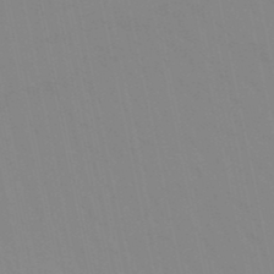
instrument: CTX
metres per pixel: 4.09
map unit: lHb
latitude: -48.7086
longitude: 75.1243
